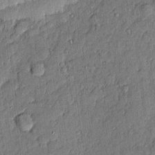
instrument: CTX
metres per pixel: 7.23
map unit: eHh
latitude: 3.9906
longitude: -75.7828
